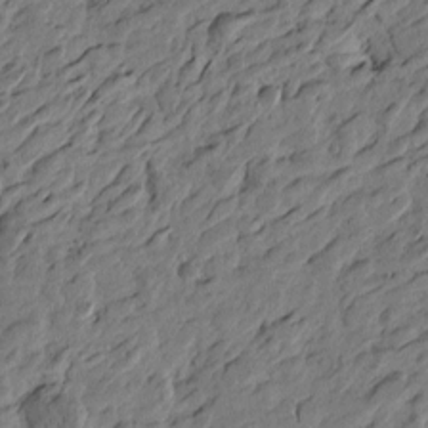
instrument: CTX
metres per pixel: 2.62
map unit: Htu
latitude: -3.8611
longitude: -179.5749
